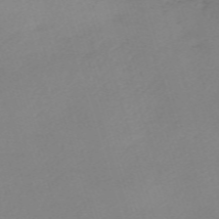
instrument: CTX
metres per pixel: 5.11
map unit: eHh
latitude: -61.4077
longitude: 52.9541
